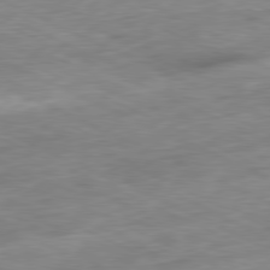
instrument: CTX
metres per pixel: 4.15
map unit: Ap
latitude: -81.1620
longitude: -87.3670
